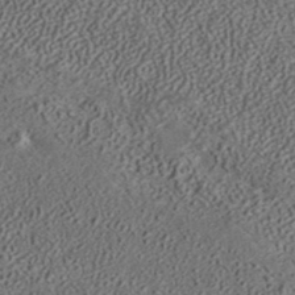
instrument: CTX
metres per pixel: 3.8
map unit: ANa
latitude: 36.6302
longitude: 17.7856
